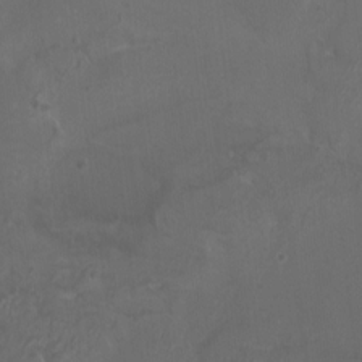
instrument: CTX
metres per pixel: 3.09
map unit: HNhu
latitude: 5.3671
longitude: 8.2928
